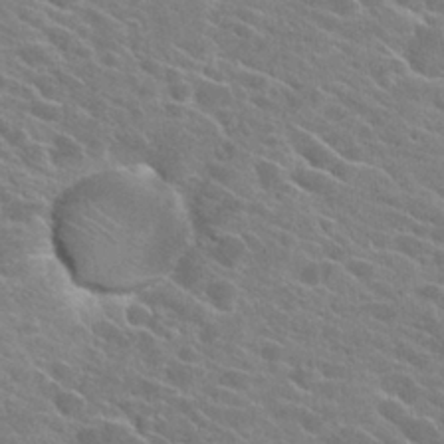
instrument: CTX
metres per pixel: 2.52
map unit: Hto
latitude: 26.0633
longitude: -42.4790
